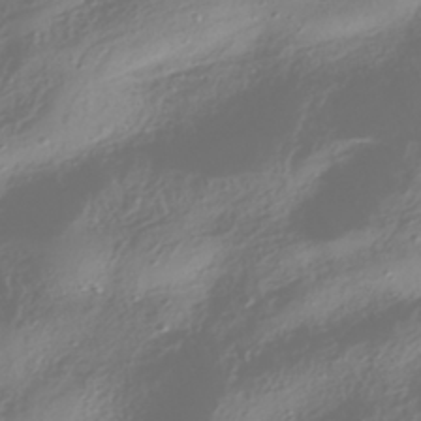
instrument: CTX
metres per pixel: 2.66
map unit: HNhu
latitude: -42.2928
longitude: 106.3873
